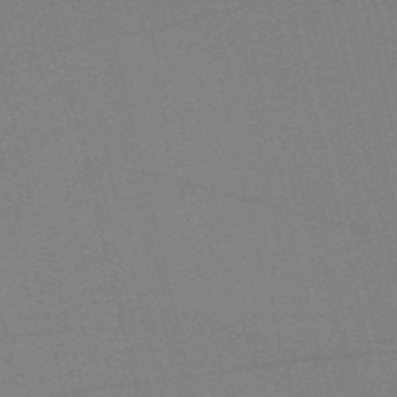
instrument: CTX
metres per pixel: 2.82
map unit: HNb
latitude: -55.4643
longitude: -41.4993
